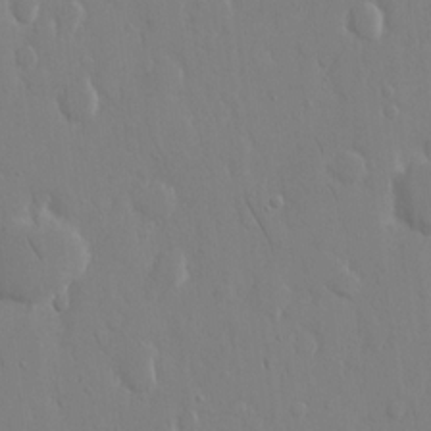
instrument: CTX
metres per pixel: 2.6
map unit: eHh
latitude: 14.2712
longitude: -71.3293
